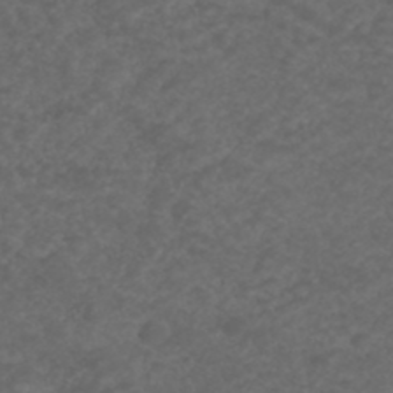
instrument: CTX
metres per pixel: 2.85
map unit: ANa
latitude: 38.9136
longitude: 24.1795
